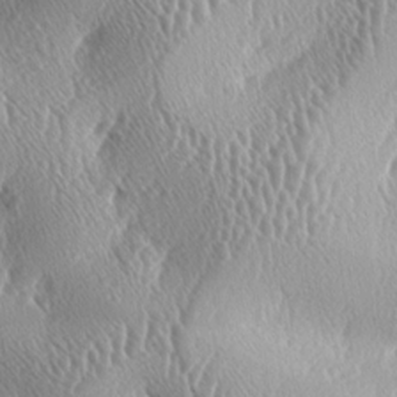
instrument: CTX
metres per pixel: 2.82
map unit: lAa
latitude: -5.7855
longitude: -128.7246
